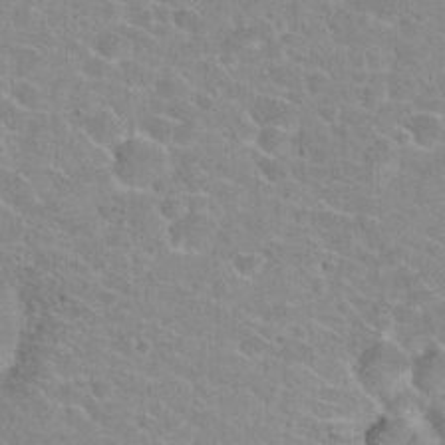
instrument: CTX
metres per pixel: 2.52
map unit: Hto
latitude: 23.7827
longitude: -43.8772
